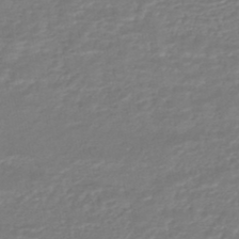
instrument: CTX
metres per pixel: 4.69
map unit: HNhu
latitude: -46.5196
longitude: 98.3495
